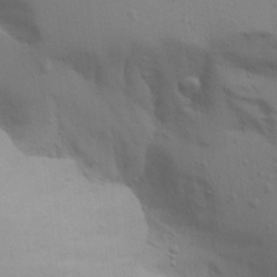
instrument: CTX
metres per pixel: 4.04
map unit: Aa
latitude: 18.2900
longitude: -142.8569
